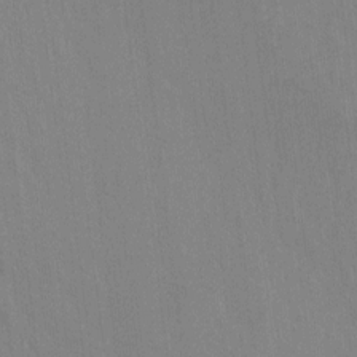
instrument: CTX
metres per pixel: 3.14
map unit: Hto
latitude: -11.2187
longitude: -38.4034
